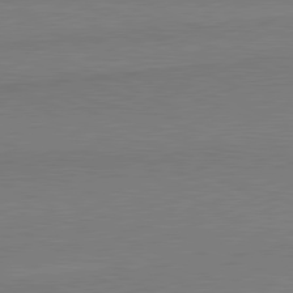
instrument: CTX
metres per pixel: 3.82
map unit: lApd
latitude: 80.9136
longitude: 166.2928
